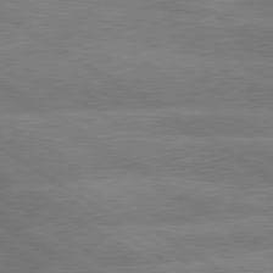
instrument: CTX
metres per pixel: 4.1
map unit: lApd
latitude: 79.8584
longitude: -122.6301
